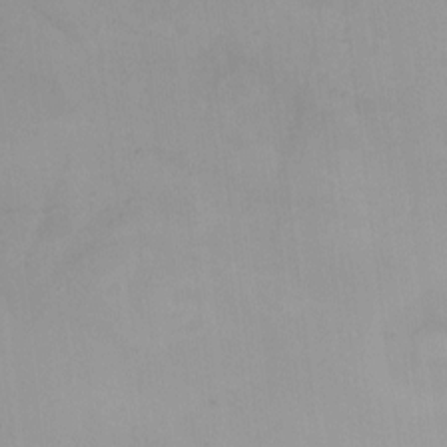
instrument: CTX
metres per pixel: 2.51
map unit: HNhu
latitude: 5.6316
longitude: 9.8422
